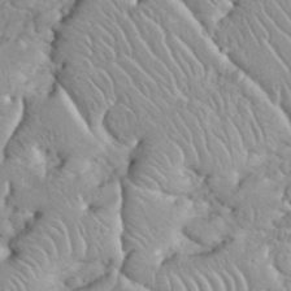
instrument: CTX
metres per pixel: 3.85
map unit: eHh
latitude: 35.6694
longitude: -64.0255
